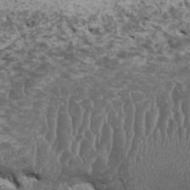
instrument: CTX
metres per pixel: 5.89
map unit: HNhu
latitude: -0.7086
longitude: 3.1431
